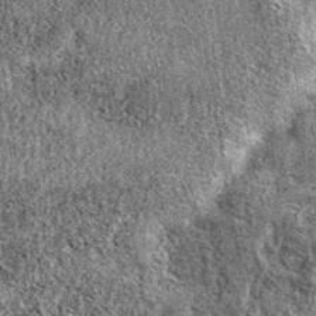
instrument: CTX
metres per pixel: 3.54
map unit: eAb
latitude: 38.4223
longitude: 105.4454
